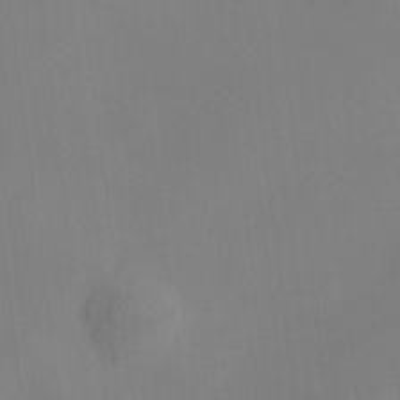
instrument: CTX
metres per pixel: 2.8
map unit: HNhu
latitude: 10.5735
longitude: 11.0675
